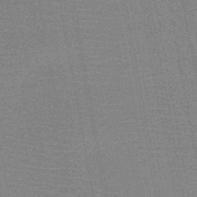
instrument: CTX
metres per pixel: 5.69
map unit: HNb
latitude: -48.0283
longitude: -42.7057
